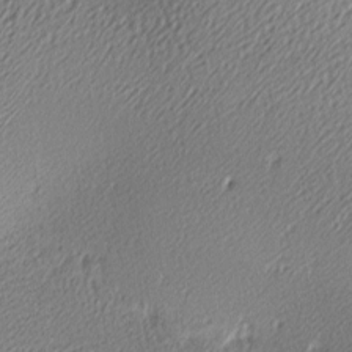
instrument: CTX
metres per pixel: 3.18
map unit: lAa
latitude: -10.3873
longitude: -126.3656
